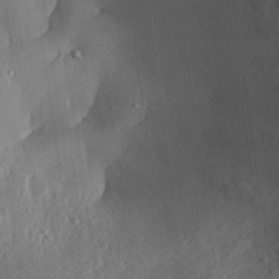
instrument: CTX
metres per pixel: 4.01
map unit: Aa
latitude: 30.9136
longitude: -133.0836
